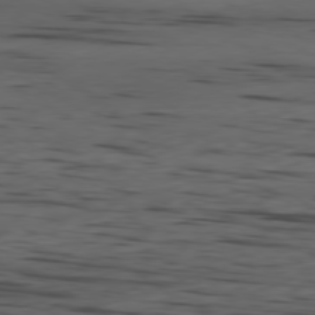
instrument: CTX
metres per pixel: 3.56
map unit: Ap
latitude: -79.8800
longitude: -62.4223
